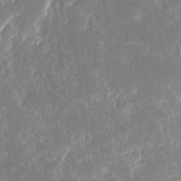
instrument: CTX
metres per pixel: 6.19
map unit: eHh
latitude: 7.7261
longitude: -68.9514
